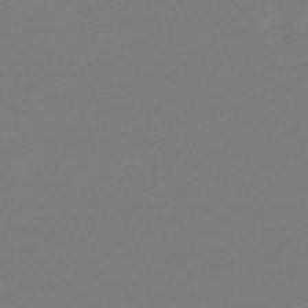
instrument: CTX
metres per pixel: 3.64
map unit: lHb
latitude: -46.1605
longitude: 68.1038
